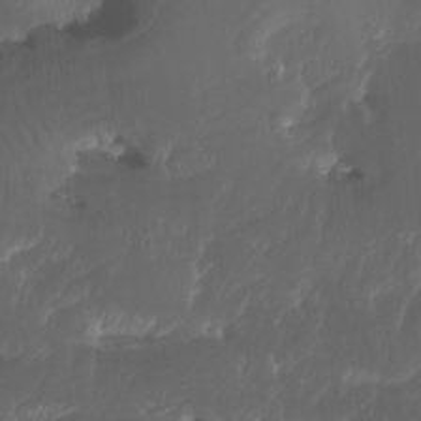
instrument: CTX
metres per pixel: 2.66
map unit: Htu
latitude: -6.5951
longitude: -76.1389
